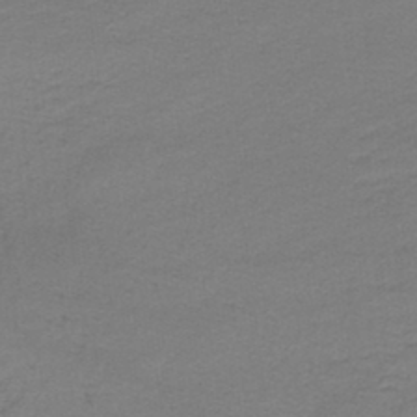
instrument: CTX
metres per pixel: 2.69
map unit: lHb
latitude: -42.8596
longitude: 58.2739
